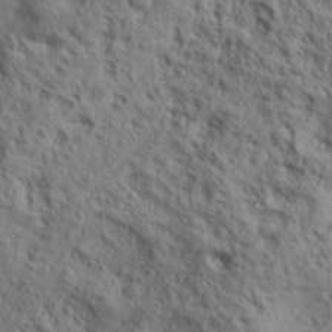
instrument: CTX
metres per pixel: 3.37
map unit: Ave
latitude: 22.1011
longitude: -137.8017
